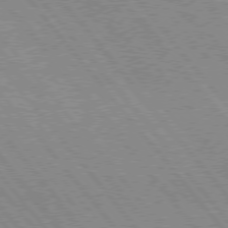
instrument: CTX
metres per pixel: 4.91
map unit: Hpe
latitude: 75.7072
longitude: -149.9150
